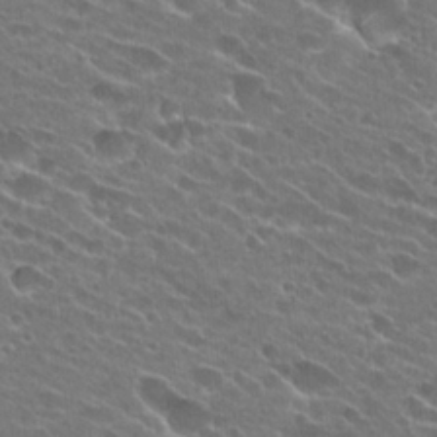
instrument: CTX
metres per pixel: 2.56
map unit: Hto
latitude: 25.1025
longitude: -43.1970
